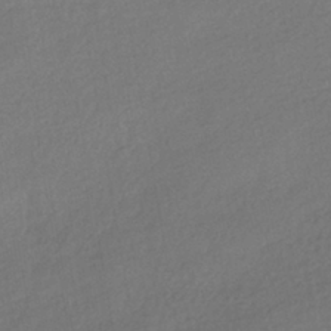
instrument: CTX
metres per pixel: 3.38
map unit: HNhu
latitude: -41.5966
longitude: 95.2753
